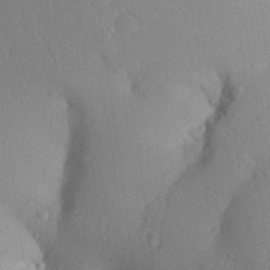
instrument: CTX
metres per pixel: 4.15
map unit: Aa
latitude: 27.2537
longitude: -145.0458
